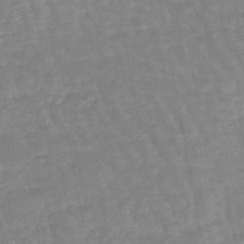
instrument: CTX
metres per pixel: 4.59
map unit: eHb
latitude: -45.3888
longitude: 79.9745
